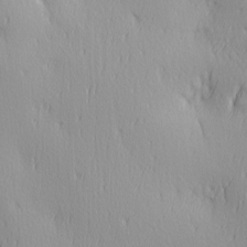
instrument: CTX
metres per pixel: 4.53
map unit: Ave
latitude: 3.0647
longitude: -113.0269
